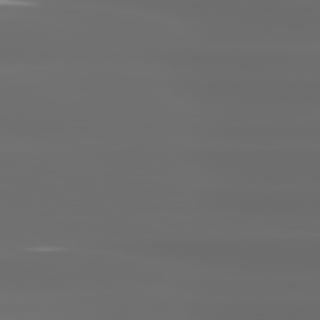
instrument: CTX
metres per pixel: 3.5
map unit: lApd
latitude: 81.0269
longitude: -137.2159
